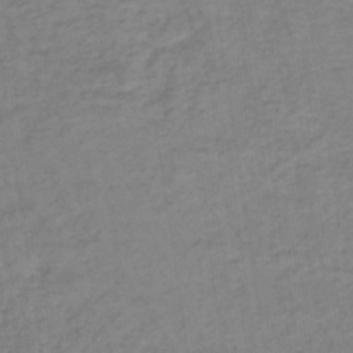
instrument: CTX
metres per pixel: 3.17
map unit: lHb
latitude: -35.3699
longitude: 69.9745
